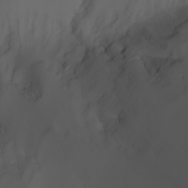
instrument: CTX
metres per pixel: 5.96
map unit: Nhu
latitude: -7.2754
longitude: -85.8583
